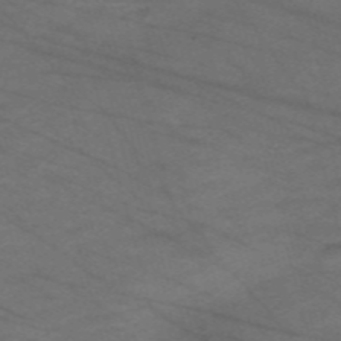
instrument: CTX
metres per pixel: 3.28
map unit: Nve
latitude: -59.5399
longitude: 61.1809
